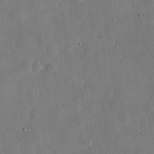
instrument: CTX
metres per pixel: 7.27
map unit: eHh
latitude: 32.7624
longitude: -76.1766
